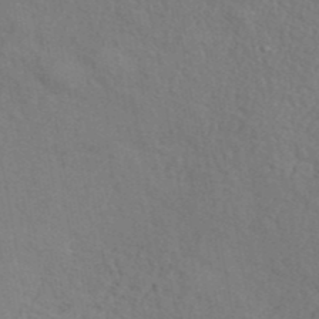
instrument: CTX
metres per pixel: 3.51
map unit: ANa
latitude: 41.5938
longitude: 53.7477
